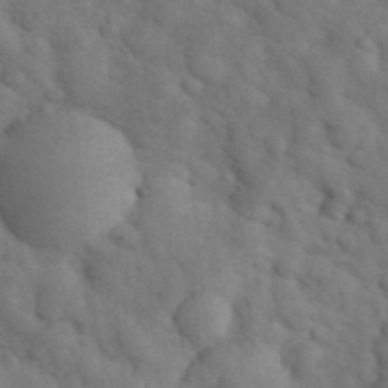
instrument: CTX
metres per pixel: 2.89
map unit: eHh
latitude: 31.7450
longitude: -66.7057
